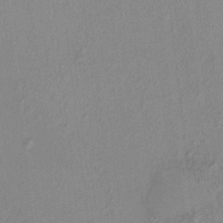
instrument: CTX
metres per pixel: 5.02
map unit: HNhu
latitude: 5.8016
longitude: 10.1606
